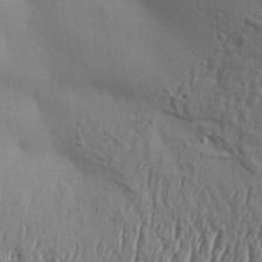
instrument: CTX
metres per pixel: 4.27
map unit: Aa
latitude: 33.4993
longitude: -135.1403
